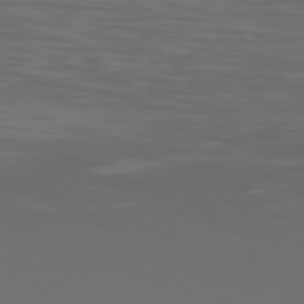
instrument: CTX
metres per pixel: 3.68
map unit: Hpe
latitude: 77.4804
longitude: -170.2711
